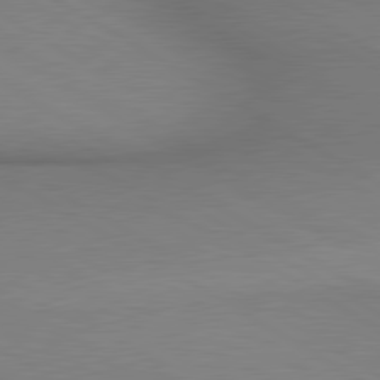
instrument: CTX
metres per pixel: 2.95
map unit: lApd
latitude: 80.3467
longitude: 156.0661
